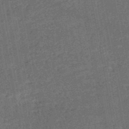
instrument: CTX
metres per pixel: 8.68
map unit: HNb
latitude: -51.6533
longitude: -49.6127
